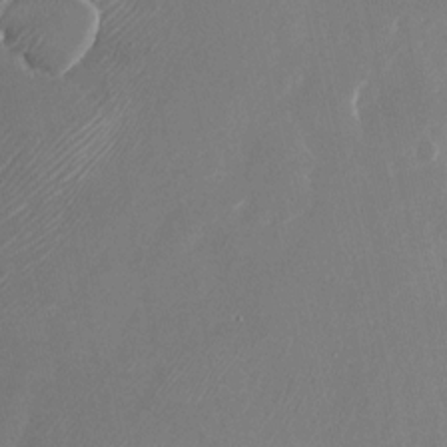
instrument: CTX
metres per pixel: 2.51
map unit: Nhu
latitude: -22.8408
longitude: -72.6302
